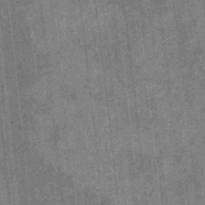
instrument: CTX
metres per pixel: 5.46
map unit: eHb
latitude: -35.3699
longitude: 78.9919
